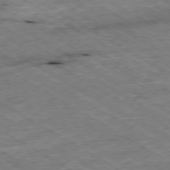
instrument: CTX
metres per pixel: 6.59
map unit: Ap
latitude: -79.8611
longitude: -79.4049
